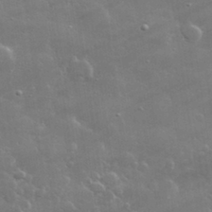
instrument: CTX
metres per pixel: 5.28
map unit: lHvf
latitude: 31.7828
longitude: -93.4426
